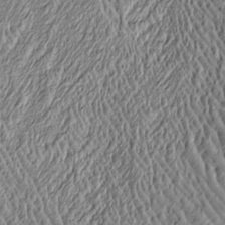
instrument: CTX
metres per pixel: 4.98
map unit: Htu
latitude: -6.0850
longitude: 159.5210
